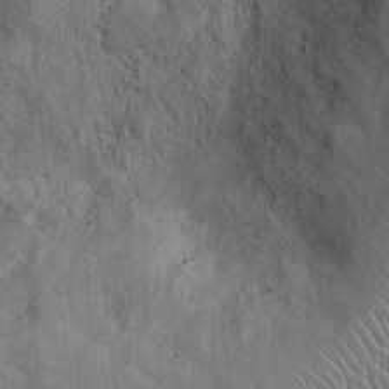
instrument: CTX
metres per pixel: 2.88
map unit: Ht
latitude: -2.3117
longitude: -13.7639
